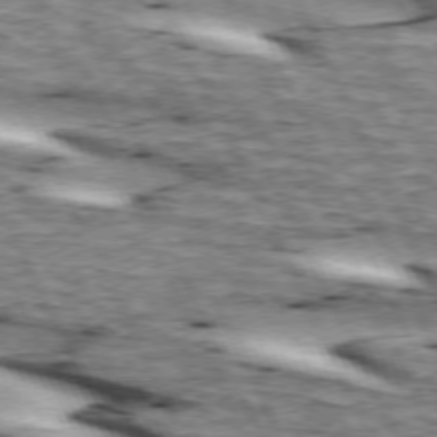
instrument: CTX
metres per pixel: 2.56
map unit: lApd
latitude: 73.2537
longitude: -54.9325
